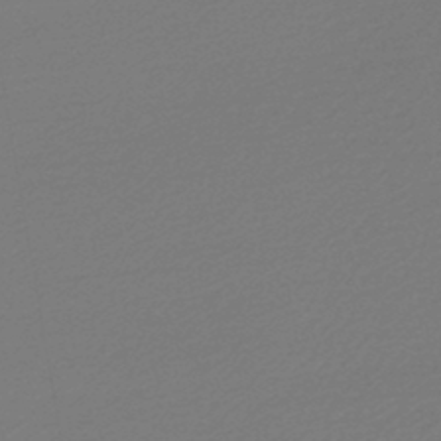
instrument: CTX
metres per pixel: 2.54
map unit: lHb
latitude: -45.4265
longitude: 71.0109
